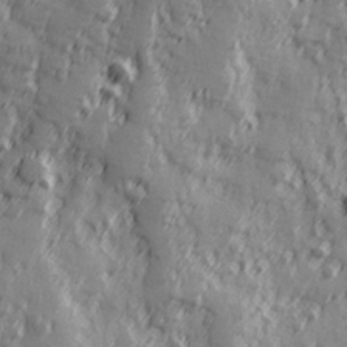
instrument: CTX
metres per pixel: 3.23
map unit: Hve
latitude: 25.7827
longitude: 146.9353
